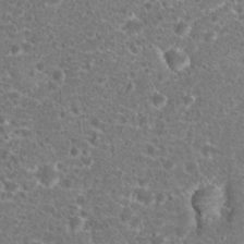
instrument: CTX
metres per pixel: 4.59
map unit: Hto
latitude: 18.8758
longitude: -41.1970
